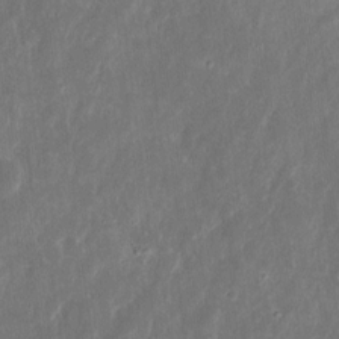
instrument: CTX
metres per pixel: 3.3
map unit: eHh
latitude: 10.0255
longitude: -72.4223
